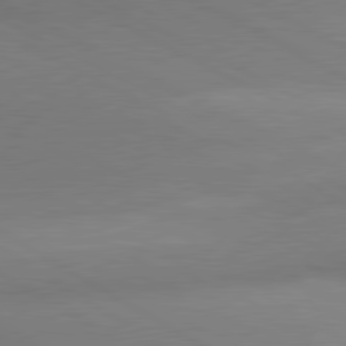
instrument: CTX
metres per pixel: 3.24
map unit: lApd
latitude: 80.5735
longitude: 134.3306
